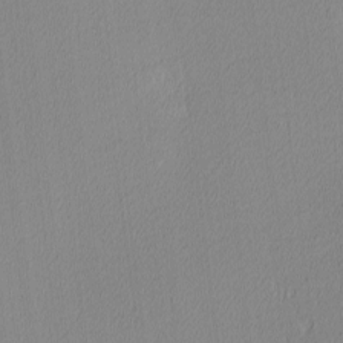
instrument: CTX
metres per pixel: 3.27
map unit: Ave
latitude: 3.4615
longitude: -113.8583
